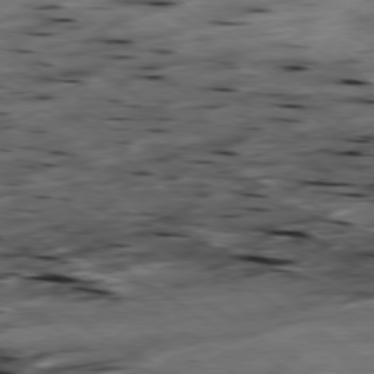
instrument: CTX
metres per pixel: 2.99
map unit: Hpe
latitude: -79.2565
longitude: -21.0459
